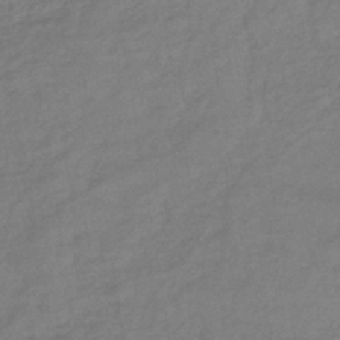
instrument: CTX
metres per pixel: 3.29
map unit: lHb
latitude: -38.4062
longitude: 71.0298
